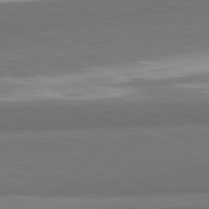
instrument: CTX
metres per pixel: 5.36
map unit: lApd
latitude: 82.2522
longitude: 160.9353
